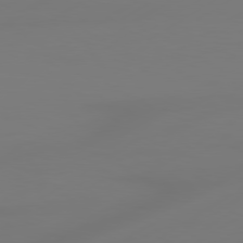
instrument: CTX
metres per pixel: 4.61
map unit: Hpe
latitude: 78.7435
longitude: -128.1389
